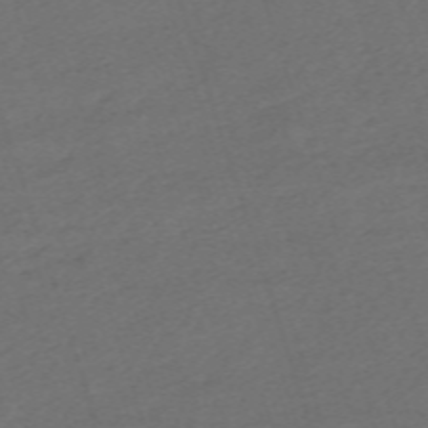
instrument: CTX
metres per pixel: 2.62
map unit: eHh
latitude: -62.8597
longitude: 54.0661
